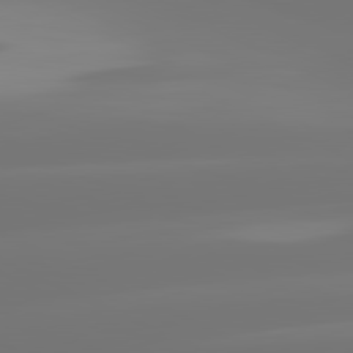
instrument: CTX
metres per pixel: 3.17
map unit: lApd
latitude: 81.5749
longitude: -148.0633
